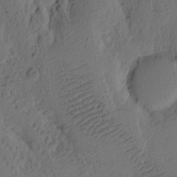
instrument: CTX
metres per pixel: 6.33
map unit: eHh
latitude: 3.0269
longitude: -78.4412
